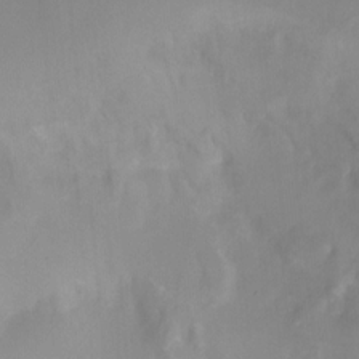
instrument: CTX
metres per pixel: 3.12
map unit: Ht
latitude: -13.0675
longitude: -51.0269
